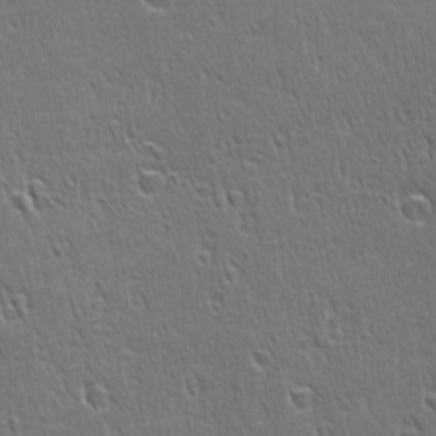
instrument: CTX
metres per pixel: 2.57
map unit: Ave
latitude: 22.7624
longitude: -135.6316
